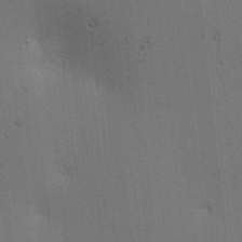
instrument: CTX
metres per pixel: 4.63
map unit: lAa
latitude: 12.4412
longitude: -108.0822
